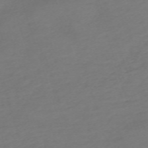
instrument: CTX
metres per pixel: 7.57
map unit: eHh
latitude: -63.1998
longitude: 53.2753
